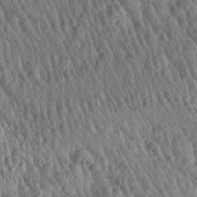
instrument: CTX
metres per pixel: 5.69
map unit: Aa
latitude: 28.4979
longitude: -136.1011
